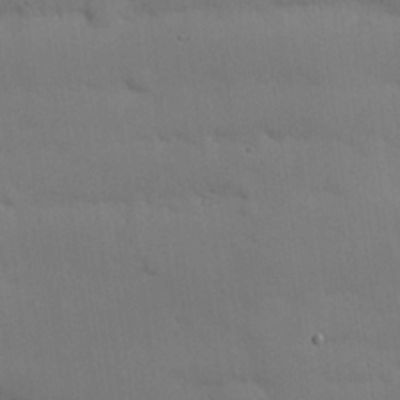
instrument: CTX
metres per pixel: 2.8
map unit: Nhu
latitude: 25.7449
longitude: -70.2900
